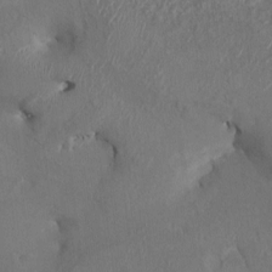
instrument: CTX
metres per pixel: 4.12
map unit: HNhu
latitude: 3.5560
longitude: -6.3656
